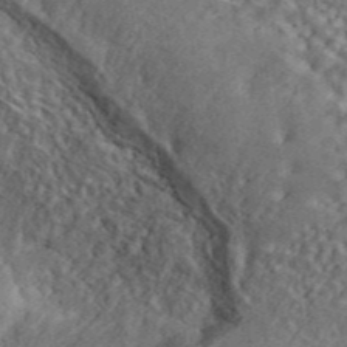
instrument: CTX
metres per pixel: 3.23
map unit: ANa
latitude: 44.9325
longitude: 45.9367
